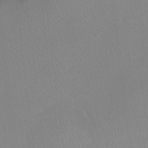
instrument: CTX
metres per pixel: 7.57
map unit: Ht
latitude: -8.1984
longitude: -37.9906
